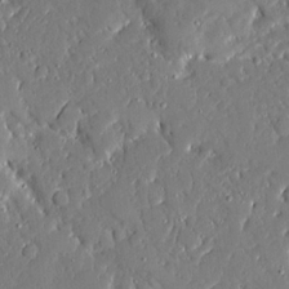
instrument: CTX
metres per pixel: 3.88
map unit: Ave
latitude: 16.8758
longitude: -140.7813
